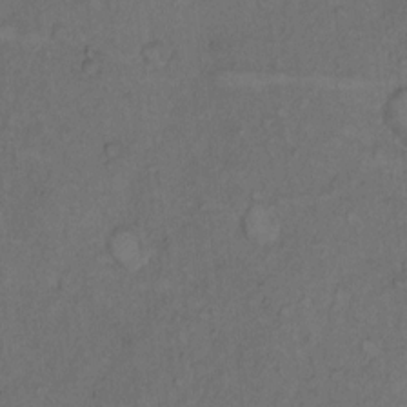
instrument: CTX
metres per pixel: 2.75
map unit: Hto
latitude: 9.0081
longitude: -58.9136
